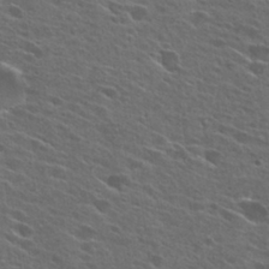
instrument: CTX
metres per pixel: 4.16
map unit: Hto
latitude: 26.8002
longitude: -45.0458
